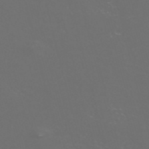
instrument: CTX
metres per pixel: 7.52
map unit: Nve
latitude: -57.4265
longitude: 52.5762
